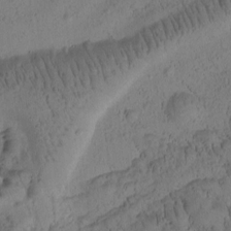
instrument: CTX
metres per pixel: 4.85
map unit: Htu
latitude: -3.1053
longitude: 172.0472
